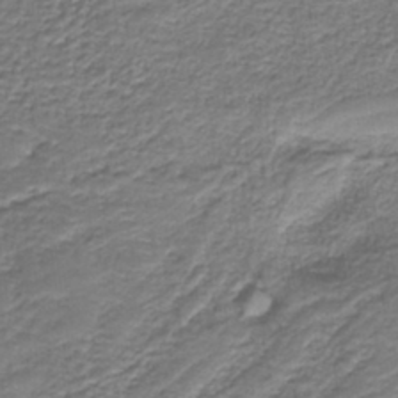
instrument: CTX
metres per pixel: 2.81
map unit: eAb
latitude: -38.9731
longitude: 52.8974
